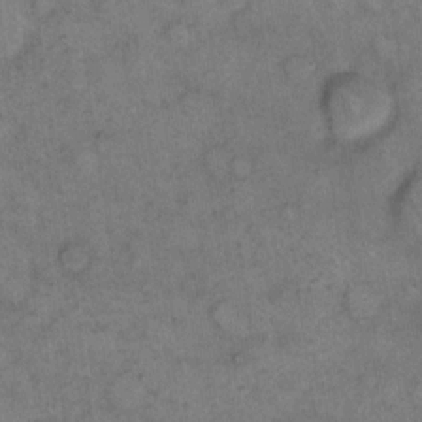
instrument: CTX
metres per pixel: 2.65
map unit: eHh
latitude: 14.2712
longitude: -65.0647
